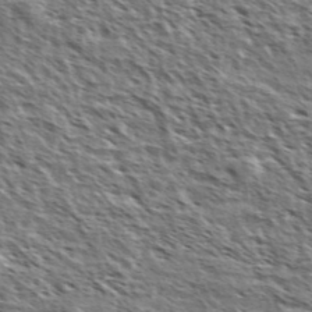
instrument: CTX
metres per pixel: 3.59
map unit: Ave
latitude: 37.7072
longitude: -110.6302
